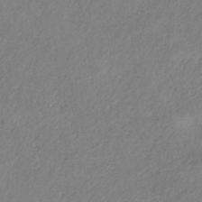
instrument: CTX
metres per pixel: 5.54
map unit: HNb
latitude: -33.8612
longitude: 55.9745
